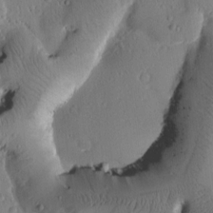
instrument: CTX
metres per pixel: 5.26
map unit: Htu
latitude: -1.4266
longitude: 171.5210
